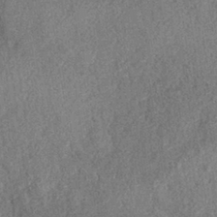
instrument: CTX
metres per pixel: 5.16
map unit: eHh
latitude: -40.2739
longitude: -26.9514
